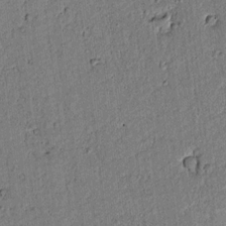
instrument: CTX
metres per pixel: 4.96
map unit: lAvf
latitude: 4.8947
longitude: 168.5951
